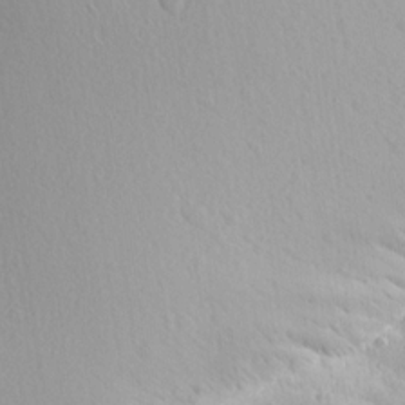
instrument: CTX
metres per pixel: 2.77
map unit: Aa
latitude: 12.9703
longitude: -142.6302
